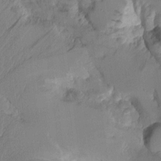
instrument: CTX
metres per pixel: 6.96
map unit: Aa
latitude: 10.3467
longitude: -127.2915
